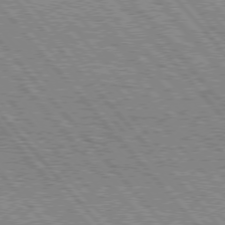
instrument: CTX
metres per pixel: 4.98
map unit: Hpe
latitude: 75.8394
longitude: -126.1767
